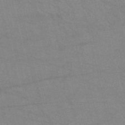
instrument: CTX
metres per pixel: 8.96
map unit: HNb
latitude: -52.8030
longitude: -44.5734
